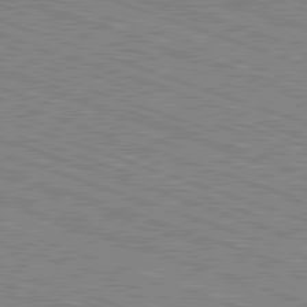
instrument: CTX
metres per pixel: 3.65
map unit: Hpe
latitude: -82.6896
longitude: 8.3306
